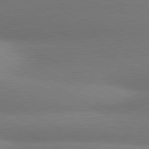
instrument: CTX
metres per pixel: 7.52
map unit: lApd
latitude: 80.7057
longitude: 130.2739
